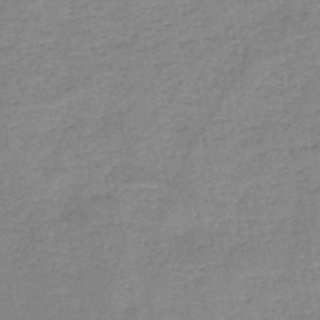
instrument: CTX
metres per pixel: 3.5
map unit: HNb
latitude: -46.0472
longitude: -38.1011
